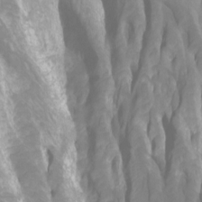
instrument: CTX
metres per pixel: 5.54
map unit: Htu
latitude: -7.5399
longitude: -48.1200
